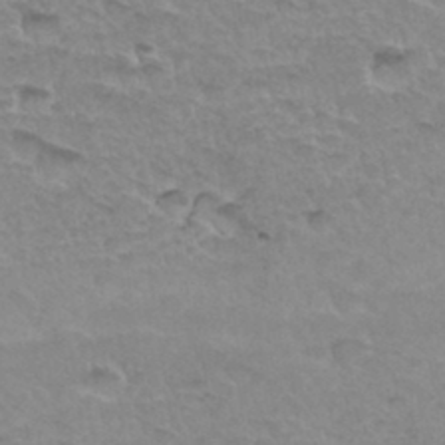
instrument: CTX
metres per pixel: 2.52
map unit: Hto
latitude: 34.7246
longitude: -45.8205
